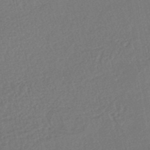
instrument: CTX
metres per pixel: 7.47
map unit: HNhu
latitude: -45.7856
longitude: 102.0850
